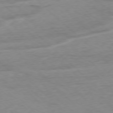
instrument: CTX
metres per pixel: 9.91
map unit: Ap
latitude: -76.7652
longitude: -77.6694
